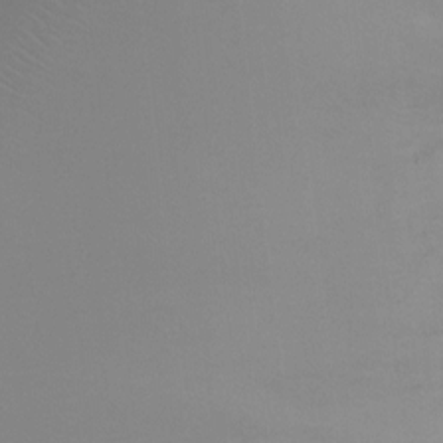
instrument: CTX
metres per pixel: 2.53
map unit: Ht
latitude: -4.3873
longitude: -26.1767
